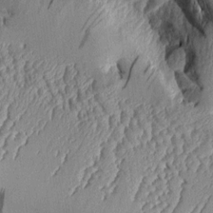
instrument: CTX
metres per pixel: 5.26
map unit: Aa
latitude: 9.4238
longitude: -128.3845
